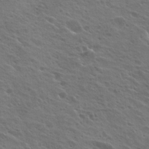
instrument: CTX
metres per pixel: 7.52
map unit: Hto
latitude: 24.5167
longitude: -30.4601
